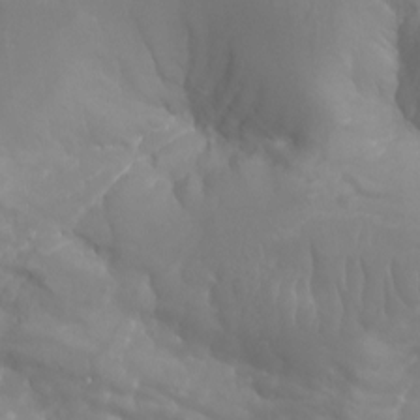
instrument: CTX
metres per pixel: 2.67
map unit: Aa
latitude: -8.2172
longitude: -78.4790
